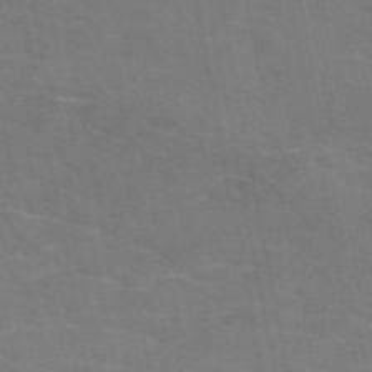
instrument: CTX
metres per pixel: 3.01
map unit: eAb
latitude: 50.5923
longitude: 105.0108
